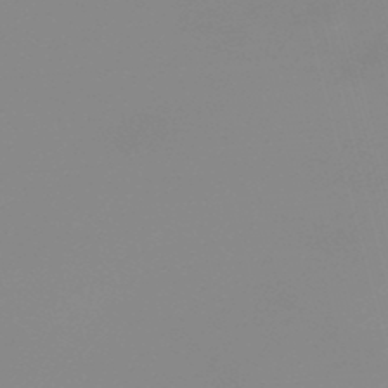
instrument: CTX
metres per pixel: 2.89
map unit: lHb
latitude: -48.2740
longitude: 68.2361
